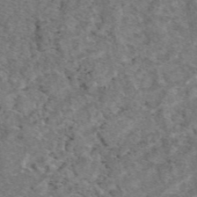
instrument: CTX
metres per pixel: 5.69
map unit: eAb
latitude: 48.5546
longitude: 106.9731
